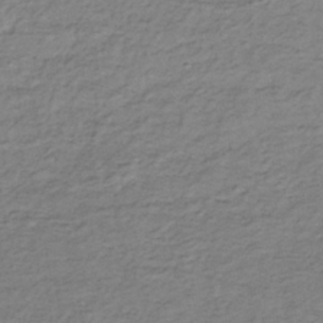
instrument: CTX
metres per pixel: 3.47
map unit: lHb
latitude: -35.4265
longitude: 69.8044
